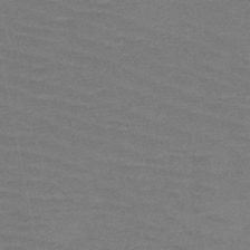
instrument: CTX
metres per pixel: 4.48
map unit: HNb
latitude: -52.8785
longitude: -43.5371
